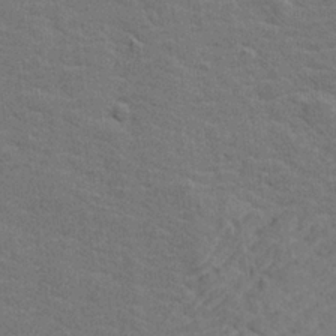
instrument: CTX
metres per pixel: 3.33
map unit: lHvf
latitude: 26.1578
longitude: 142.5951
